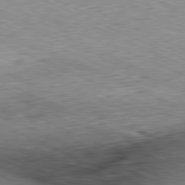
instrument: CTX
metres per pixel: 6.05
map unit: Hpe
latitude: -81.6155
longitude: 11.4454
